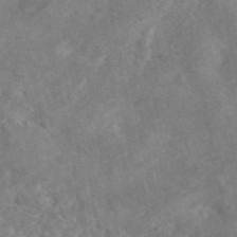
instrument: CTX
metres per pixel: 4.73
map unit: eAb
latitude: 46.3657
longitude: 127.4643
